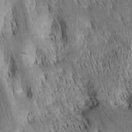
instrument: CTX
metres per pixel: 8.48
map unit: Nhu
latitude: -7.3887
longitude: -152.3090
